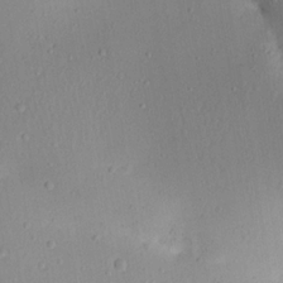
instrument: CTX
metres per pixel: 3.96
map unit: Aa
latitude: 19.0836
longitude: -144.6679
